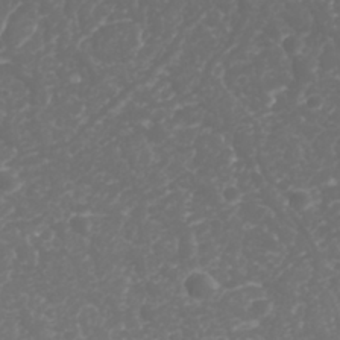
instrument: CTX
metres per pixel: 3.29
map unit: Nhu
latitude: 26.0822
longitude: -63.9339
